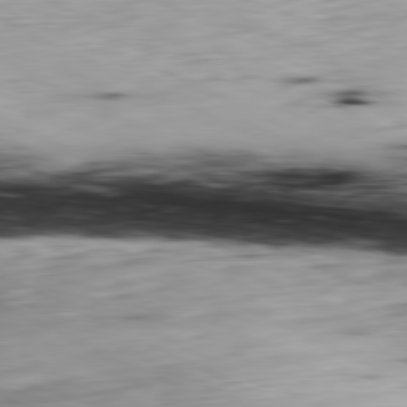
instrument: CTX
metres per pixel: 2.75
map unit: Ap
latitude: -81.1620
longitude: -69.6127
